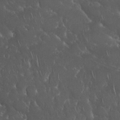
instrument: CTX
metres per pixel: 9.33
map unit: Nhu
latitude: 28.4790
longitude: -67.6127
